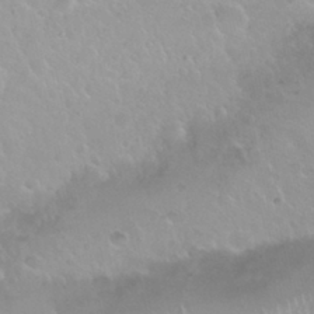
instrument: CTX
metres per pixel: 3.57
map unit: Nhu
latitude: 29.9339
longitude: -55.1592
